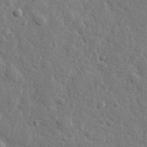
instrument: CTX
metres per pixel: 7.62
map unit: lHvf
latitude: 23.6883
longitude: 143.8611
